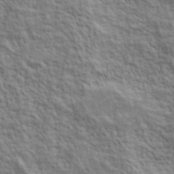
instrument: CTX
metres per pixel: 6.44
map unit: lHvf
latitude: 38.9514
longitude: -89.3860
